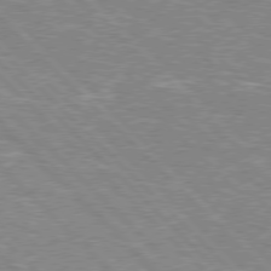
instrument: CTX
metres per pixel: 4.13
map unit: Hpe
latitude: 76.7435
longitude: -151.8961
